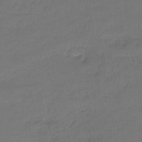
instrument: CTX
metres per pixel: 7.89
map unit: lHb
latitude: -42.3495
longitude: 58.4440
